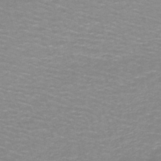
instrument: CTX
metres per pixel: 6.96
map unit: lHb
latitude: -44.0472
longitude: 53.7666
